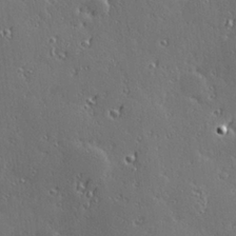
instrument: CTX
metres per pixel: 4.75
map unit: Hve
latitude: 27.8206
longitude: -92.6490
